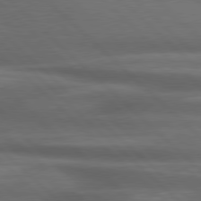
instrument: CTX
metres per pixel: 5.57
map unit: lApd
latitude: 79.1970
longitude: -116.1578
